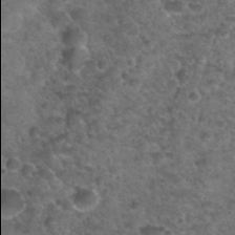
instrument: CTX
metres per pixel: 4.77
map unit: Hto
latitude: 31.8773
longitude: -49.9906
